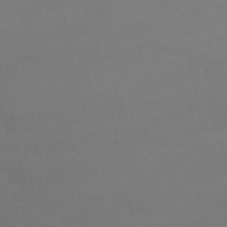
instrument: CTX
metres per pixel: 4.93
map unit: lHb
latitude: -47.0864
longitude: 66.9542
